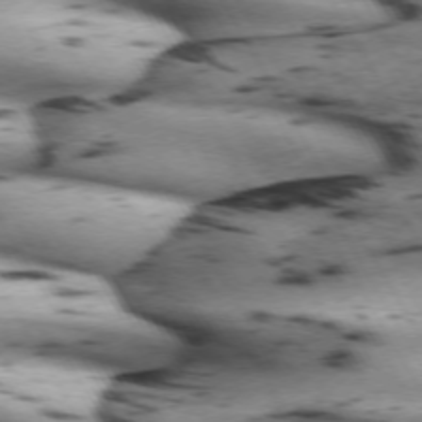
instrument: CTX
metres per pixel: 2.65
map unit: lApd
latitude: 71.7072
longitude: -52.1956
